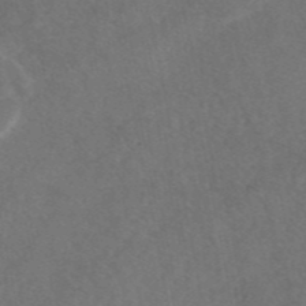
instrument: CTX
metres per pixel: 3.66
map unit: eAb
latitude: 47.2159
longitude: 109.6155
